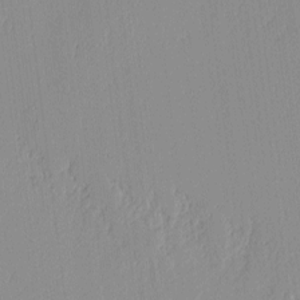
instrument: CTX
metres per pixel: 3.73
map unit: lAvf
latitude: -0.8597
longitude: -108.1200
